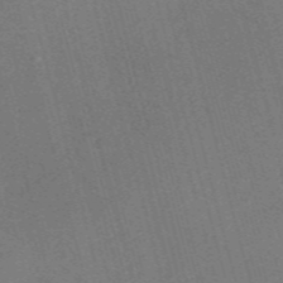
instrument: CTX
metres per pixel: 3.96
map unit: Nve
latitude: -58.1227
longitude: 62.6896
